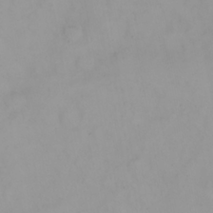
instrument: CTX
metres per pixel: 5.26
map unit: Nhu
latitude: 24.0633
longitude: -62.1767
